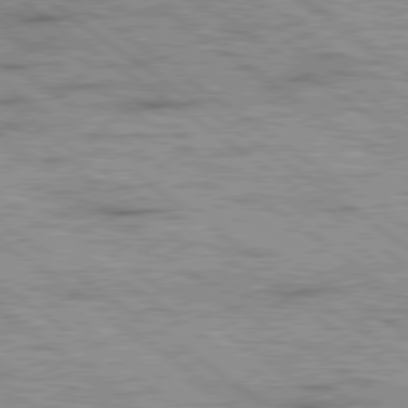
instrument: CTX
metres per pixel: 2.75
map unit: Hpe
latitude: 79.3860
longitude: -154.7057
